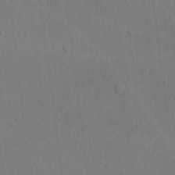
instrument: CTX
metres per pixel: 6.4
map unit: lAvf
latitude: -9.4265
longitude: -120.2712
